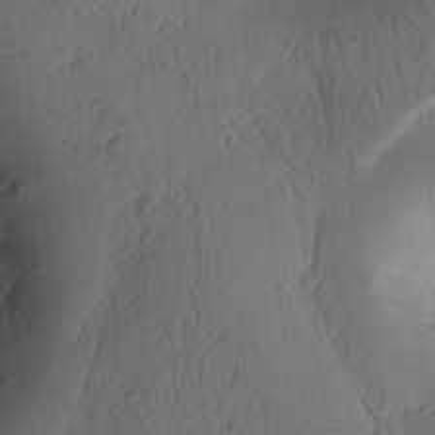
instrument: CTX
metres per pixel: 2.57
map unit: Ht
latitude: 10.5168
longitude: -74.5546
